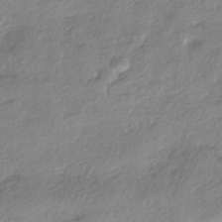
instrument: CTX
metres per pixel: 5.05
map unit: ANa
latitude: -40.5951
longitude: 102.1606
